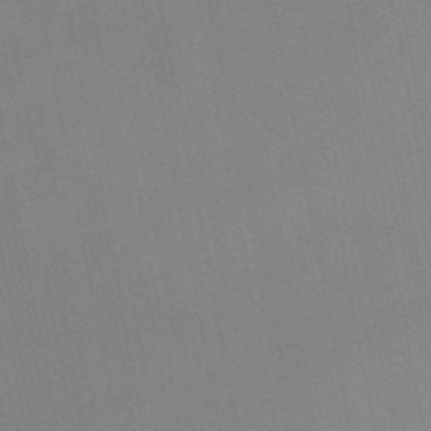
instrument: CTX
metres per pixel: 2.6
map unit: lHb
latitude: -49.6911
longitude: 70.6519
